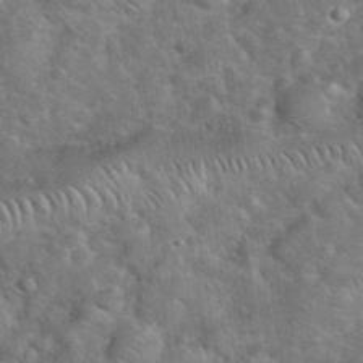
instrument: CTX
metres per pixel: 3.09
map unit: eHh
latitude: 37.8772
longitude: -64.5168
